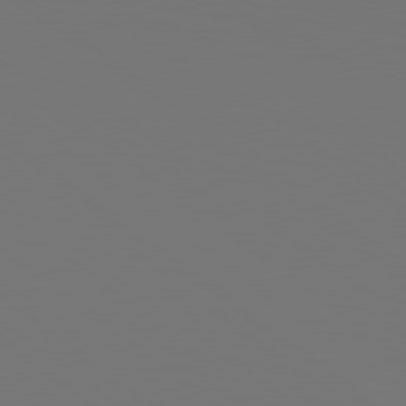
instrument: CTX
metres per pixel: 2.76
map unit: Hpe
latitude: 79.0459
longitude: 176.9731
